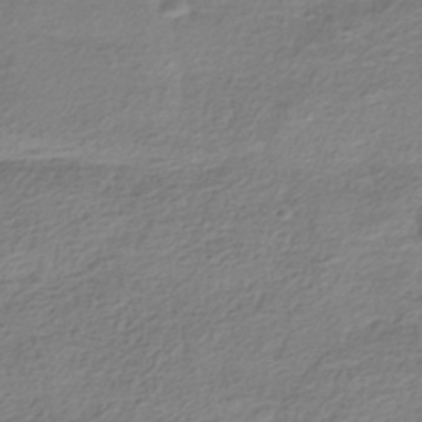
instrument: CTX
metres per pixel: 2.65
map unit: HNhu
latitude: -42.0849
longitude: 100.0661
